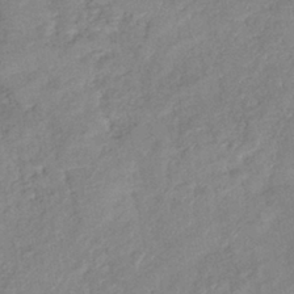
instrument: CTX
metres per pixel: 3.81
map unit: eHb
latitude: -40.0850
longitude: 78.1416
